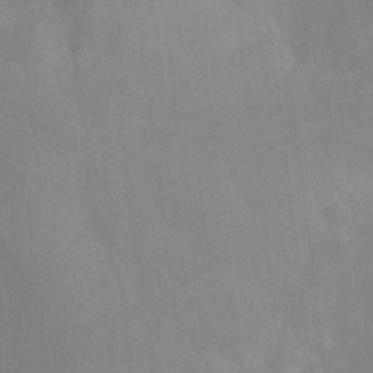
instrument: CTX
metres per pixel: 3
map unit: Nhu
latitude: -8.2739
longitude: -41.3670
